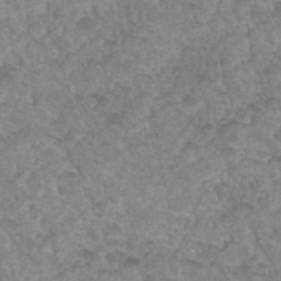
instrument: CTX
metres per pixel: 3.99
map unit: Hto
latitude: 33.0647
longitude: -49.3671
